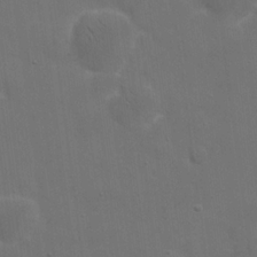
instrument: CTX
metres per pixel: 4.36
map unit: eHh
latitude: 19.8016
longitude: -66.2522
